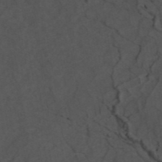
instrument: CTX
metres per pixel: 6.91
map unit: ANa
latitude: 44.0633
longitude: 24.6140
